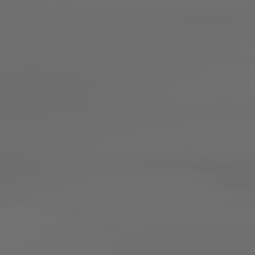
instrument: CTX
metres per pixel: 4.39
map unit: lApd
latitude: 79.1403
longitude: -138.7057
